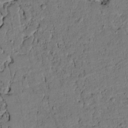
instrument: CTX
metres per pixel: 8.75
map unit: lAvf
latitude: 4.4601
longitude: 168.5573
